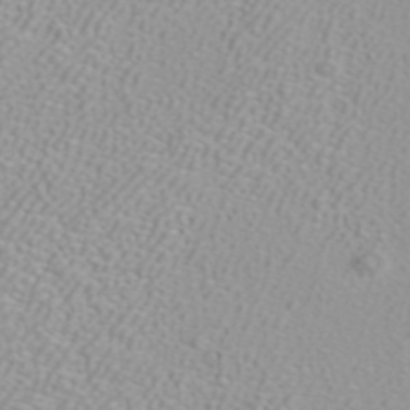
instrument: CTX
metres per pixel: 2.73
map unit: ANa
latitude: 39.7827
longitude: 23.9556
